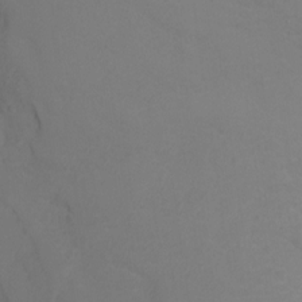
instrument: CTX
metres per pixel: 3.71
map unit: Ht
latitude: 2.0444
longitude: -33.3860
